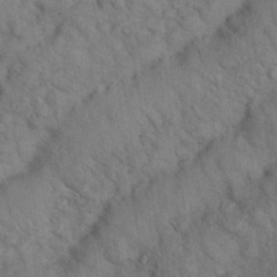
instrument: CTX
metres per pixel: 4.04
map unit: Nhu
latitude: 26.7246
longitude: -69.1970
